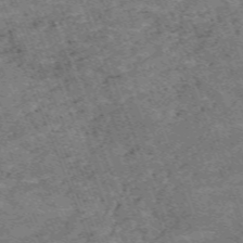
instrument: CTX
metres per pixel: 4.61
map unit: HNb
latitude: -54.5574
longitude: -48.3278
